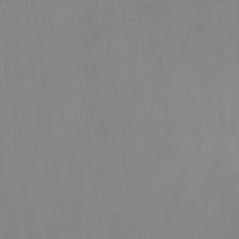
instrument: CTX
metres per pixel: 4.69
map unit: Ht
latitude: -9.5588
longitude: -38.6301
